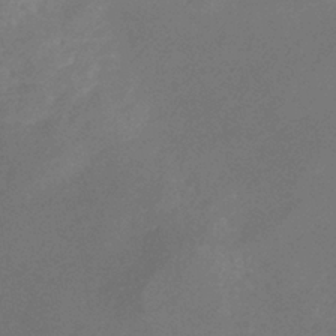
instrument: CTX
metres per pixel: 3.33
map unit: lHb
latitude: -39.7856
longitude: 74.5574
